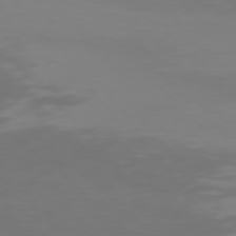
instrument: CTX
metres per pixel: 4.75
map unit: Hpe
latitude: 74.3467
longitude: -125.0647
